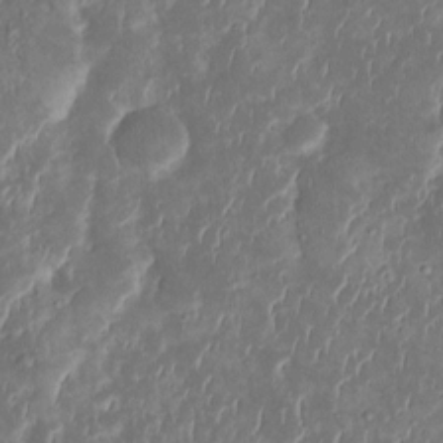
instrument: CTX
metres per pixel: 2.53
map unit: Htu
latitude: 0.9891
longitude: 146.8786
